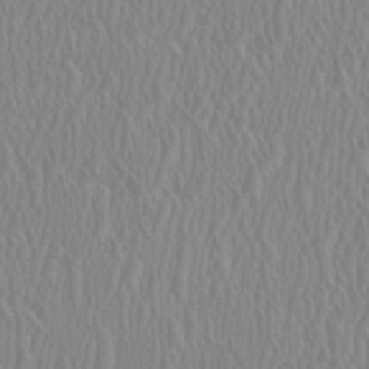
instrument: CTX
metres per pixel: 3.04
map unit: HNhu
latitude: 0.7246
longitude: -0.1766
